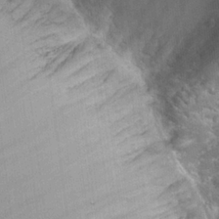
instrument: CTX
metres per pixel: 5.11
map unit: Hto
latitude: 21.6127
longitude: -43.1592
